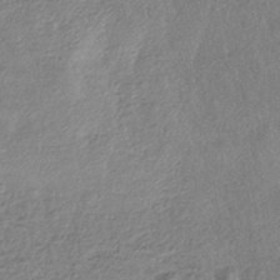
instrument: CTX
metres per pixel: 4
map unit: HNhu
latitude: -43.4454
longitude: 99.9556
